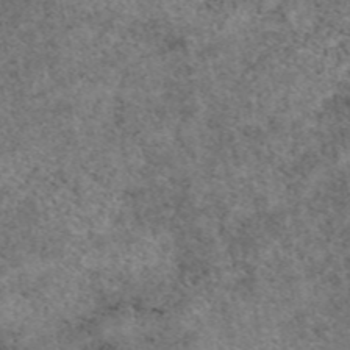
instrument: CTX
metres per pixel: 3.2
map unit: eAb
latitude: 48.4601
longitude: 105.4076
